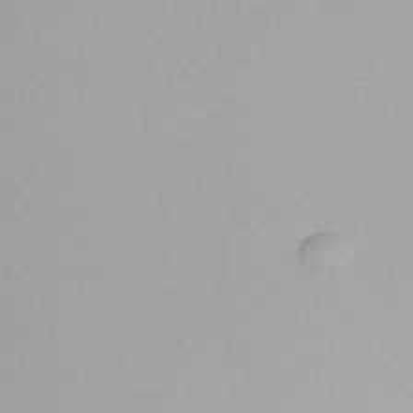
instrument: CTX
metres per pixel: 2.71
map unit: Nhu
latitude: -8.0472
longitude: -95.4805
